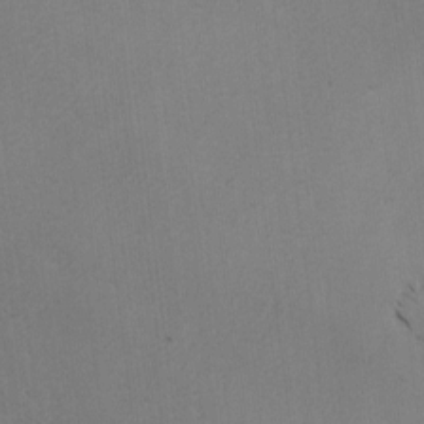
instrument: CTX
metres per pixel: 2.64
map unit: lAvf
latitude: -4.8030
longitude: -113.4993
